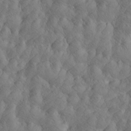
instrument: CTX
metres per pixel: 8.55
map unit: Htu
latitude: -4.9163
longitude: -176.8947
